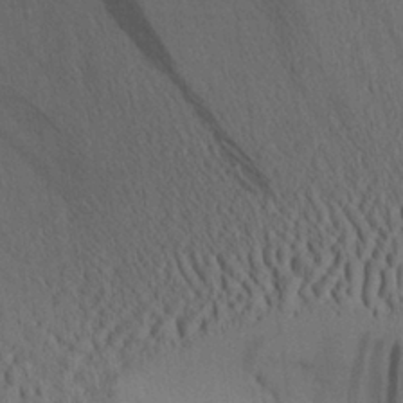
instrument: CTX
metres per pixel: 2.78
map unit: Aa
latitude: 26.6869
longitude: -134.4412
